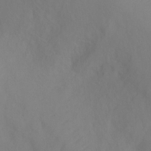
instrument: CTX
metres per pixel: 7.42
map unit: Ht
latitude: -0.0283
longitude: -35.2159
